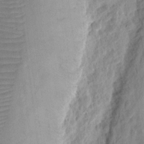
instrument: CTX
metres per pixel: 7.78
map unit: eHh
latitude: 10.4979
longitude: -74.1389
